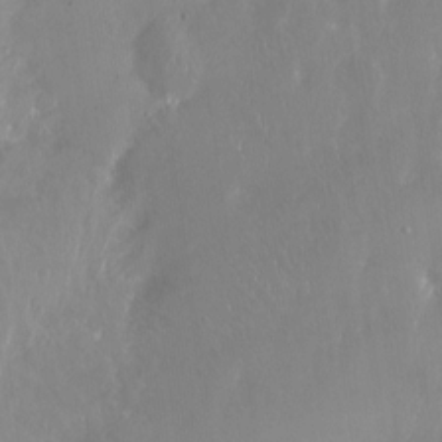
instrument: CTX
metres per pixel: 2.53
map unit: Ht
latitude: -14.4818
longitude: -41.5182
